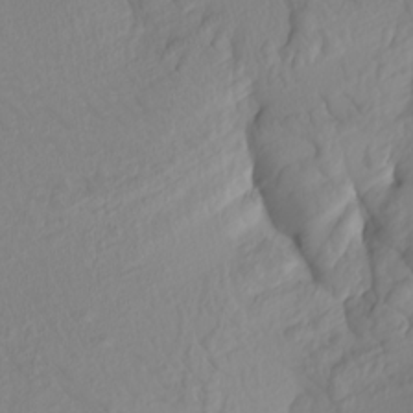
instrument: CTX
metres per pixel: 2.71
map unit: Nhu
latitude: -5.7477
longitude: -95.5938
